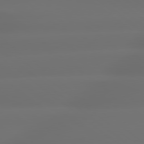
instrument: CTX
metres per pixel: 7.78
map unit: lApd
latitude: 79.2726
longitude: -135.3670
